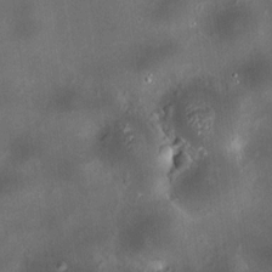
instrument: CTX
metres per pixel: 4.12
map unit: HNhu
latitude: 10.5546
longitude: 11.1431
